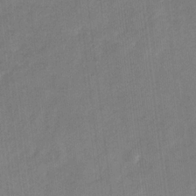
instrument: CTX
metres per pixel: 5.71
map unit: lHb
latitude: -30.5385
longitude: 65.9178
